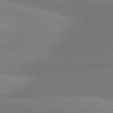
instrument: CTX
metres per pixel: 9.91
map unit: lApd
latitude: 80.8947
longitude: 125.0108
